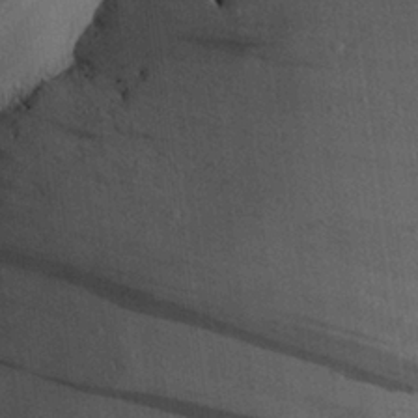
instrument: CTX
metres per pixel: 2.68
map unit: Aa
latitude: 27.1970
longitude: -134.2144
